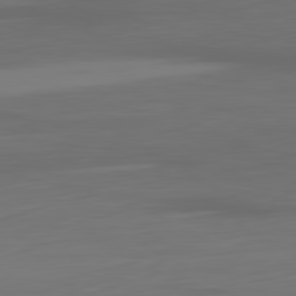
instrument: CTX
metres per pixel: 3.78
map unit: Ap
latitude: -80.3873
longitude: -59.2726
